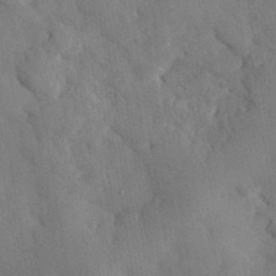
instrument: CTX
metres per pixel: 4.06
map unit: eHh
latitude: 30.2901
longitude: -76.5734
